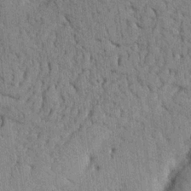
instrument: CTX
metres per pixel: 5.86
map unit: Nhu
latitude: 20.4412
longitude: -76.3845
